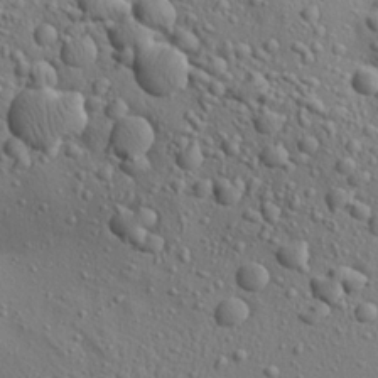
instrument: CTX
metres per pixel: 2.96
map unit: Aa
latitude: 22.8191
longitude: -143.8017
